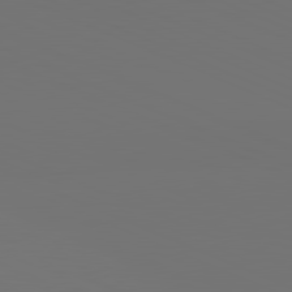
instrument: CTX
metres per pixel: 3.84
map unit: lApd
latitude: 81.4615
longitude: 146.9541
